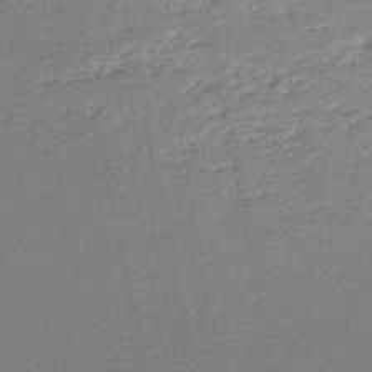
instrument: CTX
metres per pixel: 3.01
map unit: lHb
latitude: -46.9352
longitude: 72.1039
